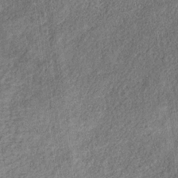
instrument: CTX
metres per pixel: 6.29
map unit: HNb
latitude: -32.0661
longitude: 60.0850
